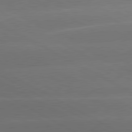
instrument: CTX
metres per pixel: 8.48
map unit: lApd
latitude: 80.8380
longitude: -146.9703
